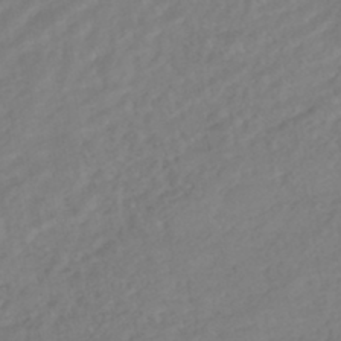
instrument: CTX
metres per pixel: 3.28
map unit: HNhu
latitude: -44.8408
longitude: 103.2943
